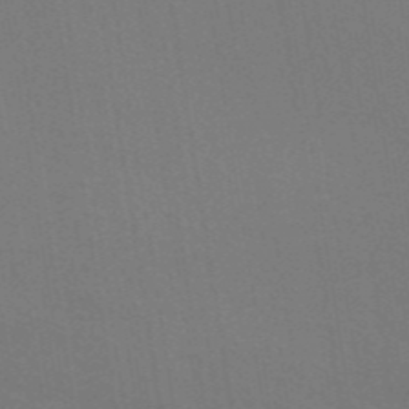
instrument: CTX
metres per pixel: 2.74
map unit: ANa
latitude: 43.8394
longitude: 28.2362
